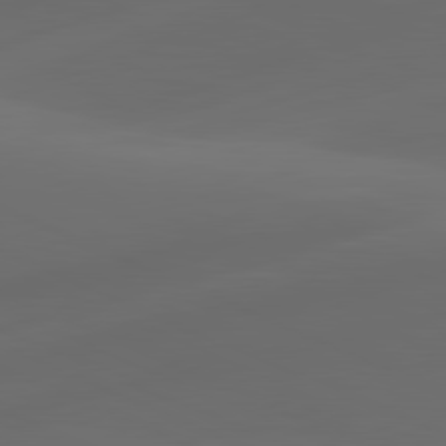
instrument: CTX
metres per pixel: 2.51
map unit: lApd
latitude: 80.9703
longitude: -83.1592
